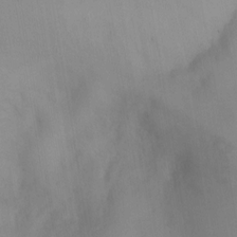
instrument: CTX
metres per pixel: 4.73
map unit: HNhu
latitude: 4.3656
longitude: -5.4615
